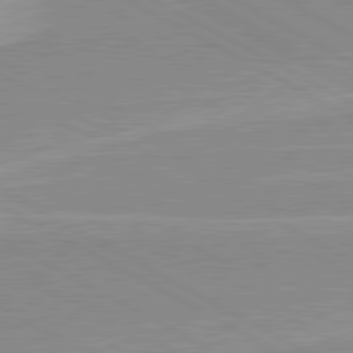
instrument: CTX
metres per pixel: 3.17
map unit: lApd
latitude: 80.5924
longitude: 143.9745
